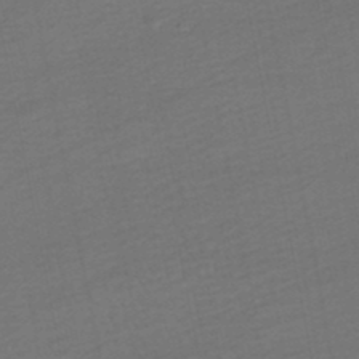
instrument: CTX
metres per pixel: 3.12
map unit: HNhu
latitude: -48.4251
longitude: 100.6329
